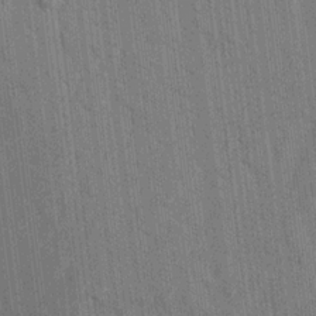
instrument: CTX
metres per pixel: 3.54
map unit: lAvf
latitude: 7.4237
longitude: 165.6911
